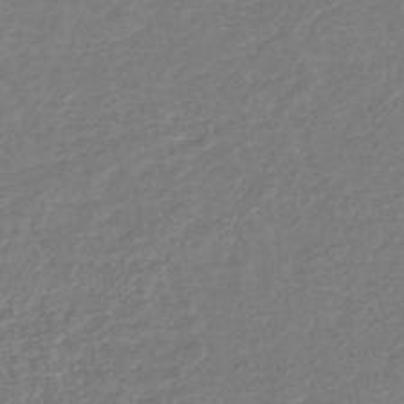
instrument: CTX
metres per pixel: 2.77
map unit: lHb
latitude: -42.6707
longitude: 75.7856
